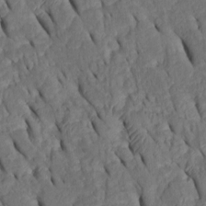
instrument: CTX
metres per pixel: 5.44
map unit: Htu
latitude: 0.1389
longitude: 149.7100
